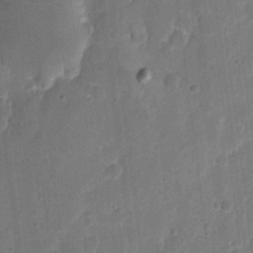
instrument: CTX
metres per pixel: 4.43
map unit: eHh
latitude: 5.3104
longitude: -66.8569
